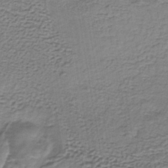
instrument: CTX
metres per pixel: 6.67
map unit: lHb
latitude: -36.2550
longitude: 59.1242
